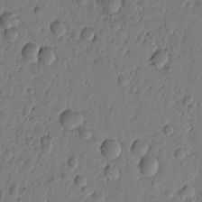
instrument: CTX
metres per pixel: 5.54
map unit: Htu
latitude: -1.2943
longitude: 170.1606
